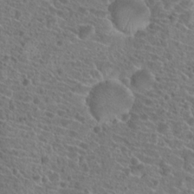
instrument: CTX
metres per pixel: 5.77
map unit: Hto
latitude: 19.7260
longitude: -40.6490
